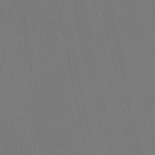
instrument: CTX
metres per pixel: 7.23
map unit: eHb
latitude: -50.6329
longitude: 69.5777
